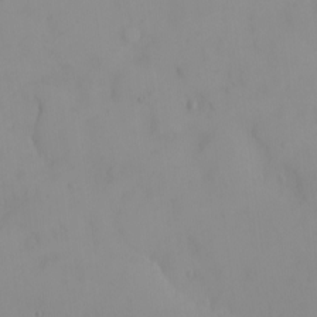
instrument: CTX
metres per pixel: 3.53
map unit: eHh
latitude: -9.0297
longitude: -68.3278
